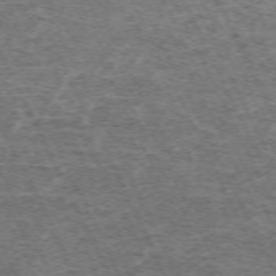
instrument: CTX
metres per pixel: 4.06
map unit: Hpe
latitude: -70.8975
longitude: 11.4454
